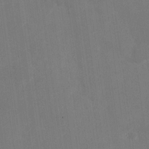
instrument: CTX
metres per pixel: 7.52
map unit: Nhu
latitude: -28.6896
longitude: -74.5924
